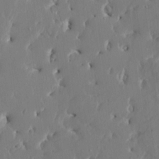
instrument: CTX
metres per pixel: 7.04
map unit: HNhu
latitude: 5.0836
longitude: -5.4993
